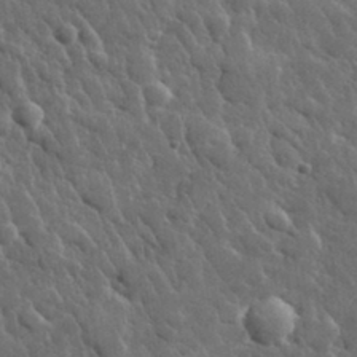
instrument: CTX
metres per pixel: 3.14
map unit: lHvf
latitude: 34.1955
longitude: -86.6679
